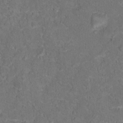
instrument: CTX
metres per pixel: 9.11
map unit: Hto
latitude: 17.0836
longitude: -37.8772
